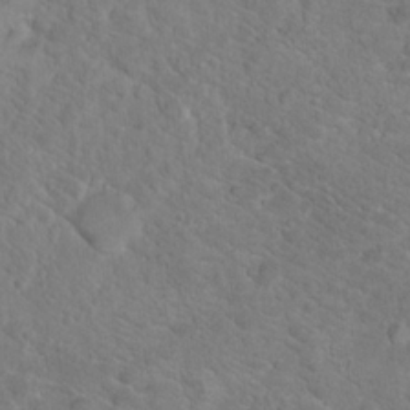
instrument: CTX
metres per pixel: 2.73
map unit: Hto
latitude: 18.2900
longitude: -37.1214
